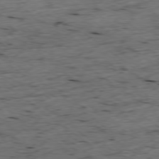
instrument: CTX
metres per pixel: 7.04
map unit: Ap
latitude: -78.5951
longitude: -90.0444
